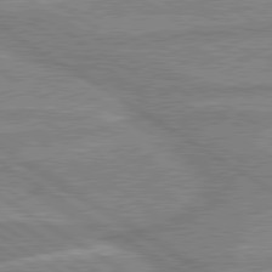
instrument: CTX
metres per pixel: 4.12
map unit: lApd
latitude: 80.1767
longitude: -169.8961
